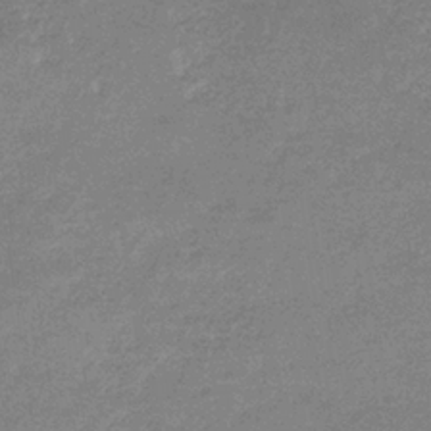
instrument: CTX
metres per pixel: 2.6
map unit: lHb
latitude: -33.5588
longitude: 69.3887
